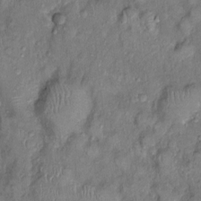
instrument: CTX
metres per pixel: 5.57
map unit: Nhu
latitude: 0.8758
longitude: -14.4790
